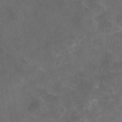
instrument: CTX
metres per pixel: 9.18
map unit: eAb
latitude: 46.7436
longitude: 126.5573
